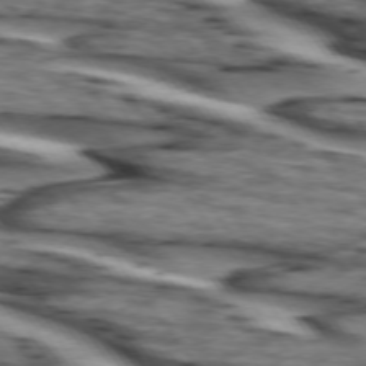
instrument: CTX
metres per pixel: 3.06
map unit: lApd
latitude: 74.3845
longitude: -72.0633
